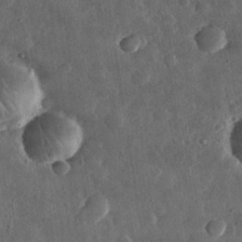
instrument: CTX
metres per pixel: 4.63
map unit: lHvf
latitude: 31.9151
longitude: -88.5357
